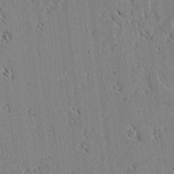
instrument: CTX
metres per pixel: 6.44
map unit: lAvf
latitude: 2.8569
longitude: -106.4979
